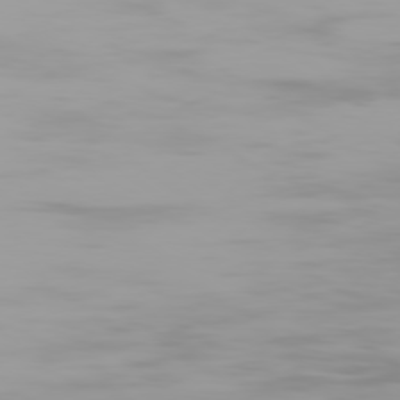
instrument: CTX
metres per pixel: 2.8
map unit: Ap
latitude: -79.1242
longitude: -96.0444
